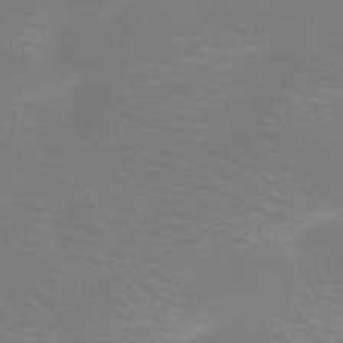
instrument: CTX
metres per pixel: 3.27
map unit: HNb
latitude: -46.6707
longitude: -43.5371
